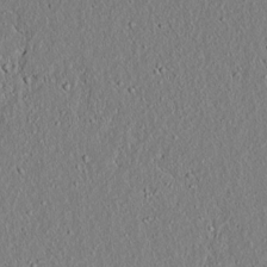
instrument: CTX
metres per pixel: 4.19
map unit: lAvf
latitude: 7.1403
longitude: 167.5210
